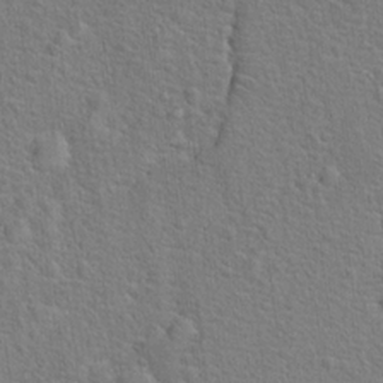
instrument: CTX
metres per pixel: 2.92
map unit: Hto
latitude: 17.9150
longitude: -43.1592
